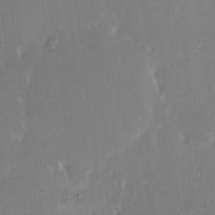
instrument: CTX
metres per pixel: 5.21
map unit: HNhu
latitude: 7.5938
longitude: 3.5210
